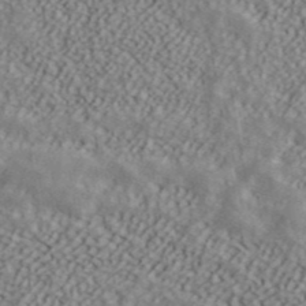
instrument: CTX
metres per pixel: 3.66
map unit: ANa
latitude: 43.1403
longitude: 47.8800
